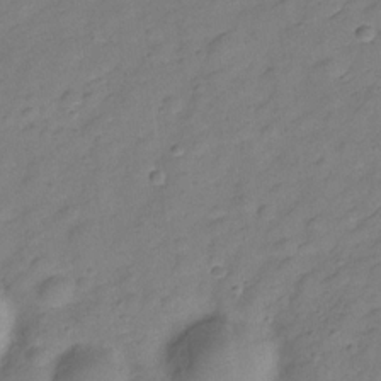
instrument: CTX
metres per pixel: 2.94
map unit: Hve
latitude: -28.3495
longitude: 92.5196
